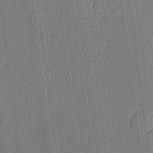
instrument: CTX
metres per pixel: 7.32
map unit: lHvf
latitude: 21.5938
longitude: 144.8219
